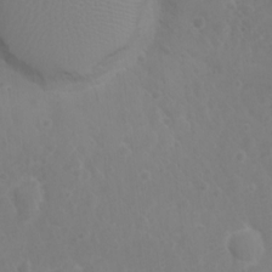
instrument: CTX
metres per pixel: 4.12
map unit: Nhu
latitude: 1.8961
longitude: -14.8947
